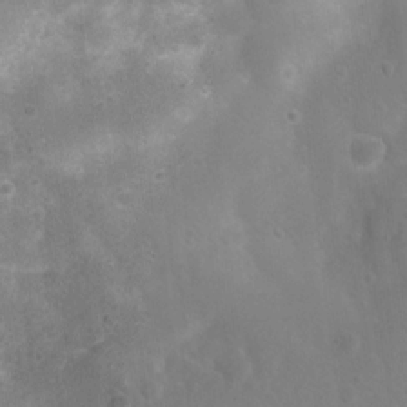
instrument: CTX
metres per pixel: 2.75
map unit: Nhu
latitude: 8.1956
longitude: -21.4805
